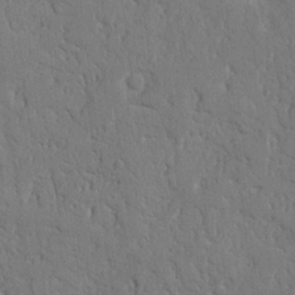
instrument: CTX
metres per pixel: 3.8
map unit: Nhu
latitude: 15.0459
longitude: -78.9136
